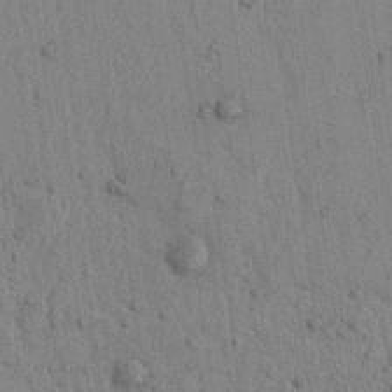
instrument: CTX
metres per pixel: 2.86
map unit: lAvf
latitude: 6.3278
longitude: 164.6141
